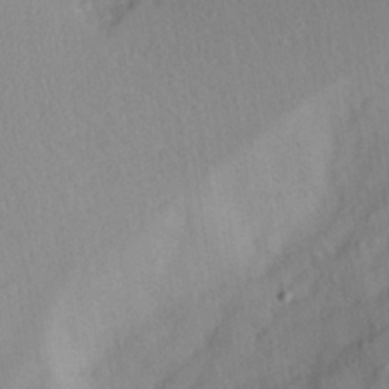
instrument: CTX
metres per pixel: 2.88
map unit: Aa
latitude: 28.5357
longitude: -145.8961
